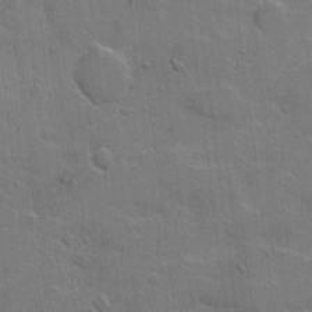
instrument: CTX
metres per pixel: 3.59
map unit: Hto
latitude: 5.4426
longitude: -61.7071
